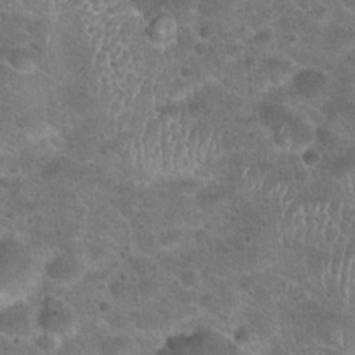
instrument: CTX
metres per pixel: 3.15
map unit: Hto
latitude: 23.4804
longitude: -49.8961
